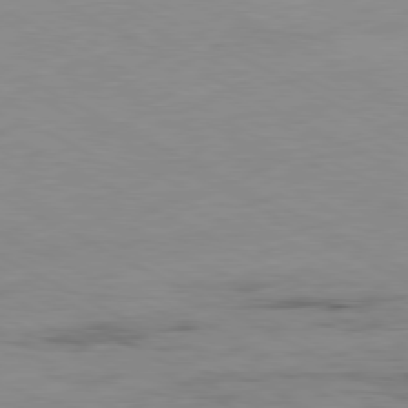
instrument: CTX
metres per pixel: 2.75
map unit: Ap
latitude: -80.8030
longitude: -92.6112
